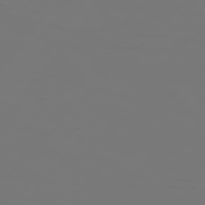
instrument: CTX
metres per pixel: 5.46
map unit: Hpe
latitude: 76.1389
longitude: -140.5734
